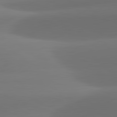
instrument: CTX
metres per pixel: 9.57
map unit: lApd
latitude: 82.0633
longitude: -163.7450
